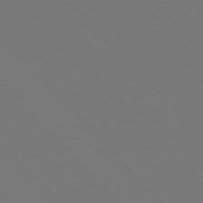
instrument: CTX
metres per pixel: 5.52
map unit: Hpe
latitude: 76.8002
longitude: -167.1403
